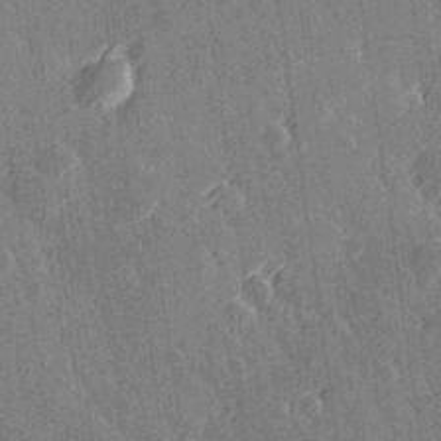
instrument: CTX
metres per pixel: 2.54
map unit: Hve
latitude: 27.2348
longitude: 145.5966
